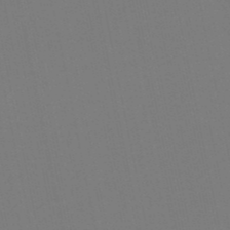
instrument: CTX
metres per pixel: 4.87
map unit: lHb
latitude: -50.0850
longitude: 70.4062
